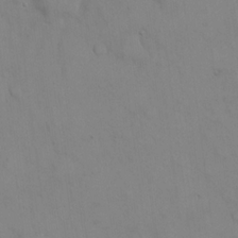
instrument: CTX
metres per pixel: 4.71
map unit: eHh
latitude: 21.1403
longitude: -61.4993
